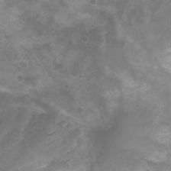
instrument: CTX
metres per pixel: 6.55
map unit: Nhu
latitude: 4.4601
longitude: -17.5749
